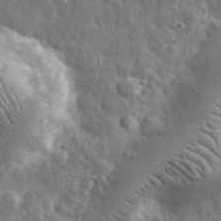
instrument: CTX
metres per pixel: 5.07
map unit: eHh
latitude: 33.1403
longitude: -70.7246
